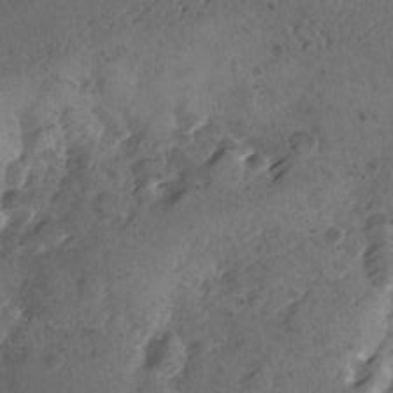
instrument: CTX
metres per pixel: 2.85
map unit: Ave
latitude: -9.2376
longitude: -118.2333
